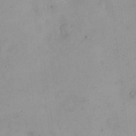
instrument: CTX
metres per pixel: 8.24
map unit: eHh
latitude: 24.3656
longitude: -64.7246
